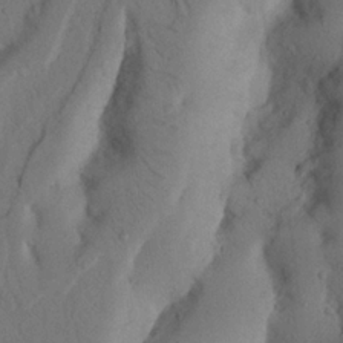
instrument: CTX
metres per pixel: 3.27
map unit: Nhu
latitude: 19.8772
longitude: -75.9528
